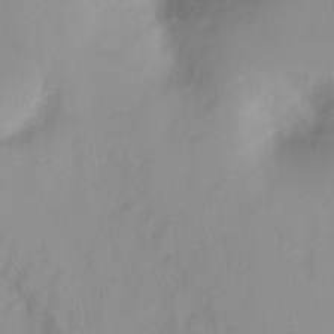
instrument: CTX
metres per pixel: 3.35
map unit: Ht
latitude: -6.5951
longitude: -30.4412
